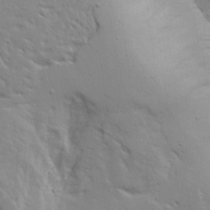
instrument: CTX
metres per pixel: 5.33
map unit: Ave
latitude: 13.8206
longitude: -139.2915
